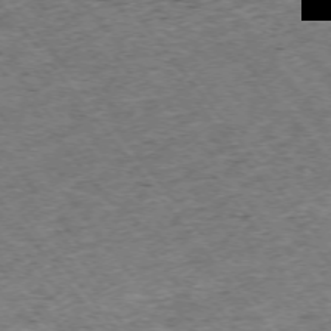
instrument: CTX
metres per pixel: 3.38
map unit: Ap
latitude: -74.6519
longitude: -86.8380
